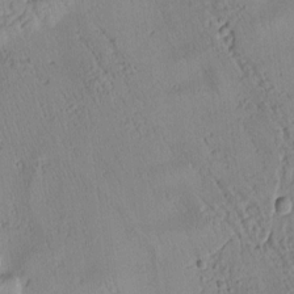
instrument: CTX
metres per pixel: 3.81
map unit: Htu
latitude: 2.6301
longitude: 178.4251
